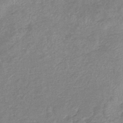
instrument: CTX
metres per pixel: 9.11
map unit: eHb
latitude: -40.2361
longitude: 80.5763
